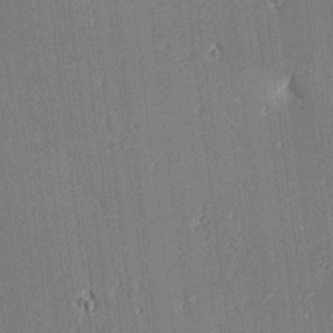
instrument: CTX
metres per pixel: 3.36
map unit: lAa
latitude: 11.5560
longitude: -109.0080
